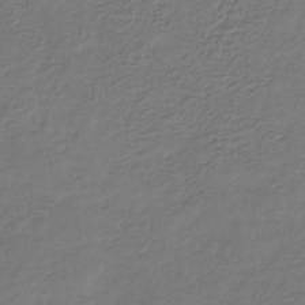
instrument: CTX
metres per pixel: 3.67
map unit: eHb
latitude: -30.3117
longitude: 71.2376
